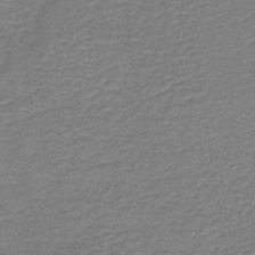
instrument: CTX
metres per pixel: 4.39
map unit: lHb
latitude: -41.4832
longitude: 53.3887
